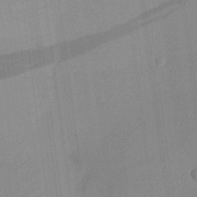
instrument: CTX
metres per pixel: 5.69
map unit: Aa
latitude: 25.6882
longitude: -143.8395
